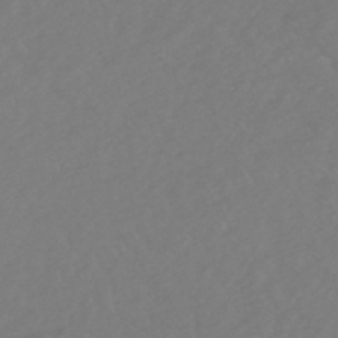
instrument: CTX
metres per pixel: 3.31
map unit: HNhu
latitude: -48.9353
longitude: 101.1809
